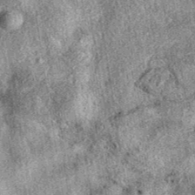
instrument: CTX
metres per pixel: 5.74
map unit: eAb
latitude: 39.7638
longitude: 111.5966
